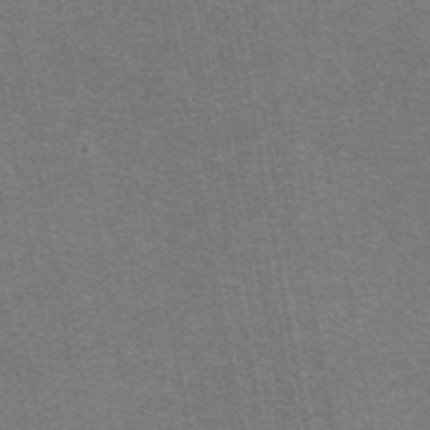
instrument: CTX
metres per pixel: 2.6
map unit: eAb
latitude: 47.4049
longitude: 105.7099
